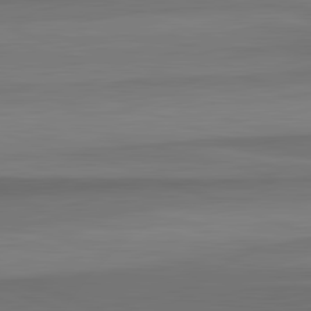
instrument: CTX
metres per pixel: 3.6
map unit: lApd
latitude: 82.7813
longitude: 177.6155
